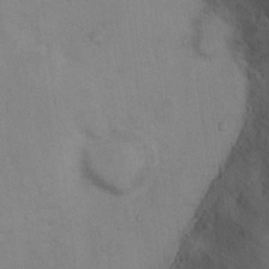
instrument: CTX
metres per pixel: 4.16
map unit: Ht
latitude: 15.0081
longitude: -41.4426
